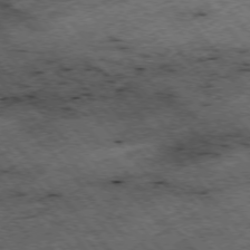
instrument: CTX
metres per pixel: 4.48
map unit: Hpe
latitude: -75.8045
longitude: -17.9717
